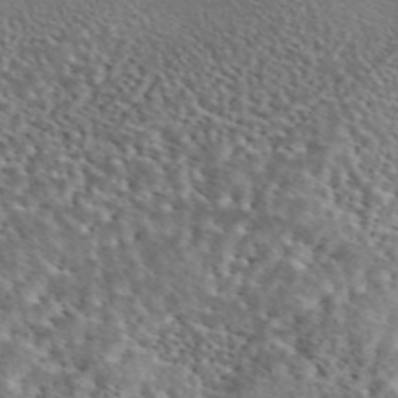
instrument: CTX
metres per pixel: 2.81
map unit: eAb
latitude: 45.4048
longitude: 113.6911
